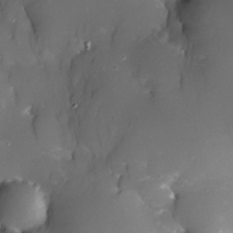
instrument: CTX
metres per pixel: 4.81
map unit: Nhe
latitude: -32.6708
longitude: -115.9150
